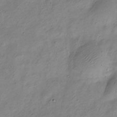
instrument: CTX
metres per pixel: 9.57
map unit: Nve
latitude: -23.4455
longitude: 106.8597
